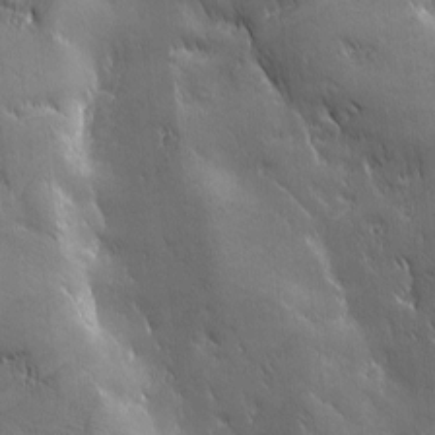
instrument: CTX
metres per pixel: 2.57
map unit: Ave
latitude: -7.3698
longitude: -122.2334
